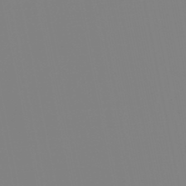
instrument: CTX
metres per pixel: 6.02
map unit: eHb
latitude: -49.5966
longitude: 85.0864
